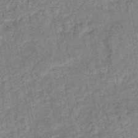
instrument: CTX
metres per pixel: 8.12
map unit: lHb
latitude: -43.2753
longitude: 80.4062
